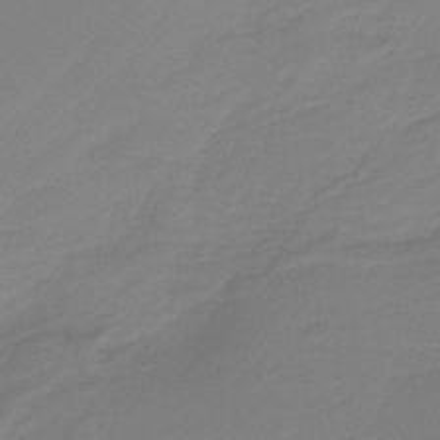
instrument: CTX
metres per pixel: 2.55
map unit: HNb
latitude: -37.5588
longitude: 55.2565
